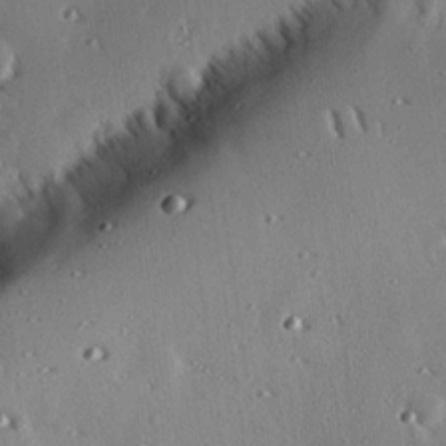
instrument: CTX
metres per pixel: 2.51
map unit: eHh
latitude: 22.5546
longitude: -90.4034
